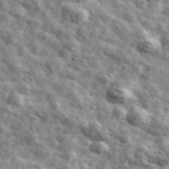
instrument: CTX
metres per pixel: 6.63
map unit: Ave
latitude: 41.8205
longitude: -107.1781
